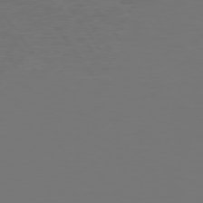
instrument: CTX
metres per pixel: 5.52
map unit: Hpe
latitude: 74.9514
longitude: -130.2523
